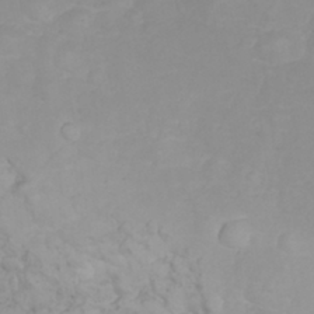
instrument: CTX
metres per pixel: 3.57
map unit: eHh
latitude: 31.6883
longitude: -65.3482
